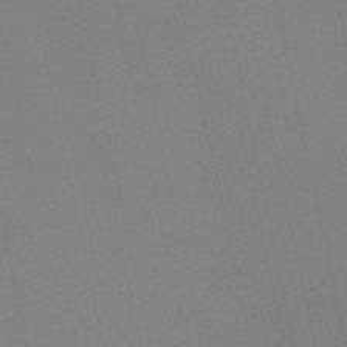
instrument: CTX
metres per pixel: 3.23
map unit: HNb
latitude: -52.6518
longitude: -47.1970
